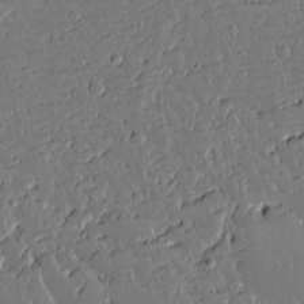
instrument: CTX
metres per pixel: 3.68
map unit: lAvf
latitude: 15.6316
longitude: -127.1781
